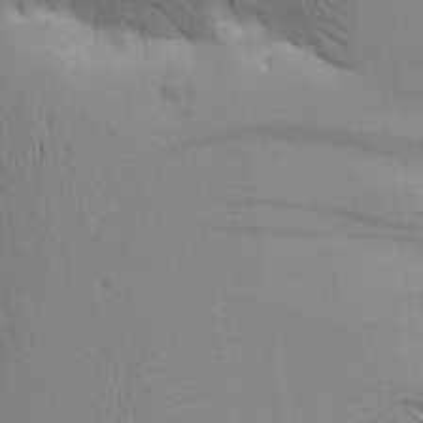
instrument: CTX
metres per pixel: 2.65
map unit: Aa
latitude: 15.9339
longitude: -147.2726
